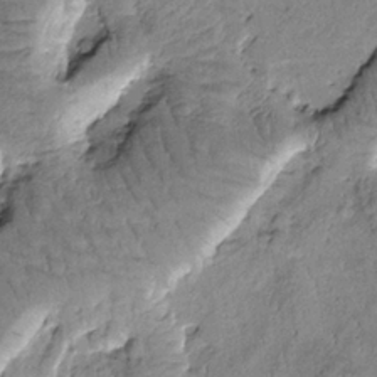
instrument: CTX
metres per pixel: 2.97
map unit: Htu
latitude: -1.7856
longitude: 173.3321
